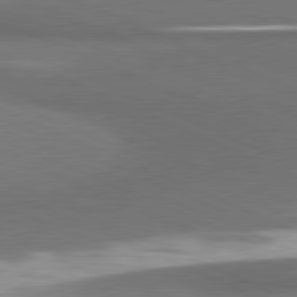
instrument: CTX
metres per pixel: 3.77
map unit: lApd
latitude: 81.4804
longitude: 174.0472
